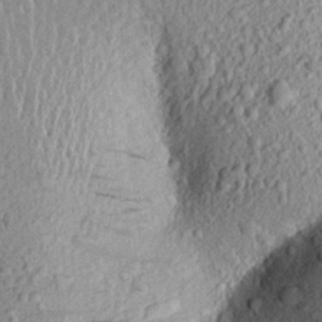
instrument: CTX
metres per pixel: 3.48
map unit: Aa
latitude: 18.1577
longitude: -147.4427
